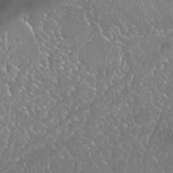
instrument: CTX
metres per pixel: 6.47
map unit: Nhu
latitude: 25.3670
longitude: -60.0822
